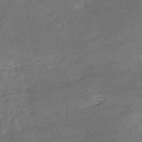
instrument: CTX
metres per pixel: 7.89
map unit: HNb
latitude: -52.1605
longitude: -40.8191
